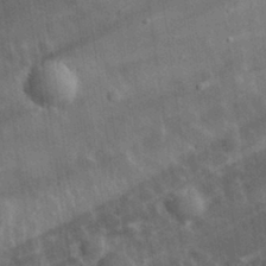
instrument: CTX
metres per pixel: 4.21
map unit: eHh
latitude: 31.1781
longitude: -80.0444
